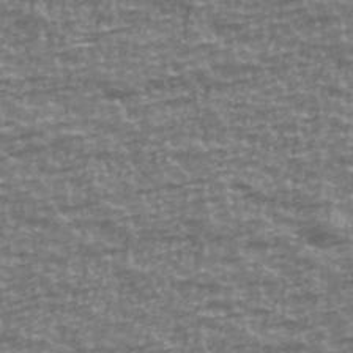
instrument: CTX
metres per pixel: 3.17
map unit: Ave
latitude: 40.2711
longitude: -114.2522
